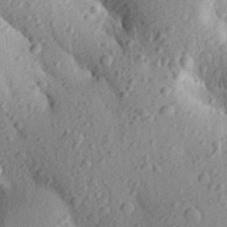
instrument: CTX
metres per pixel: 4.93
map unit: Aa
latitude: 25.2348
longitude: -150.1200
